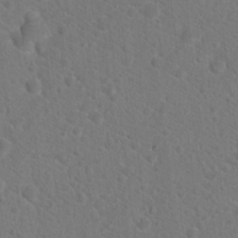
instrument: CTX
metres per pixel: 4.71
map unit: Hto
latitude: 18.6112
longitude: -37.1781
